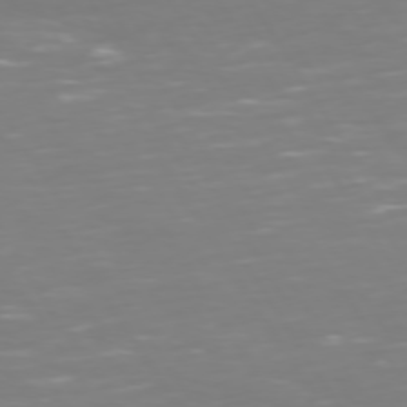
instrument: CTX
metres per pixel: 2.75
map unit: Hpe
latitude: 73.0648
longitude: -126.9136
